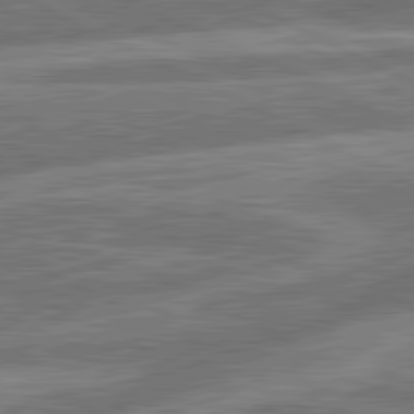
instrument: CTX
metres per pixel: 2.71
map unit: lApd
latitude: 81.3671
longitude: -166.7057
